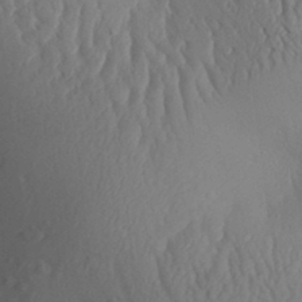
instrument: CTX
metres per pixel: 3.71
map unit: Aa
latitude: 30.5924
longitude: -141.5182
